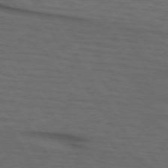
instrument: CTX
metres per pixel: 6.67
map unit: lApd
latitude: 73.2348
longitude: -74.3656
